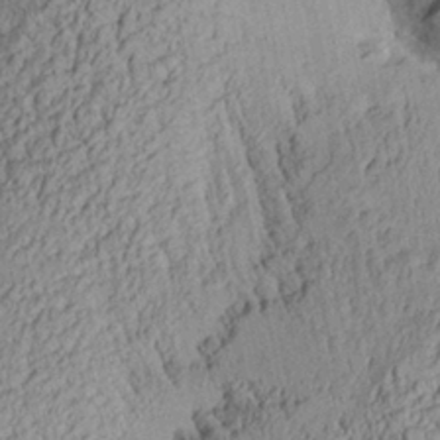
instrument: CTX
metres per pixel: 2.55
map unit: Aa
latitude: 28.1955
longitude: -134.9324
